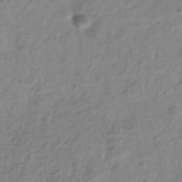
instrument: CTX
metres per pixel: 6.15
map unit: Hve
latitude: -33.9178
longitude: 89.1809
